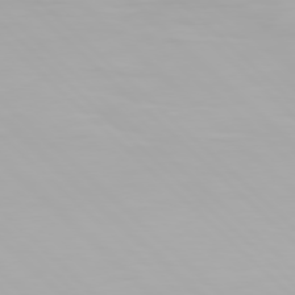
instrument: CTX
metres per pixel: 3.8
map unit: Hpe
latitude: 77.2537
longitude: -164.6868
